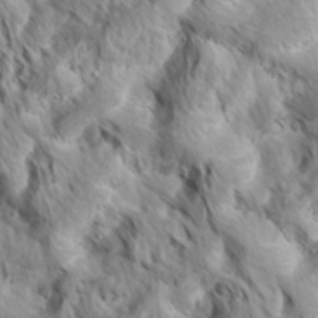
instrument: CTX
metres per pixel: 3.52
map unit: Hve
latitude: 32.2334
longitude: 149.1243
